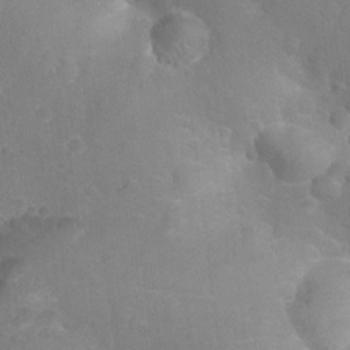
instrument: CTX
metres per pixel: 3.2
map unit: Nhu
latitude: -14.5574
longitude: -25.5560
